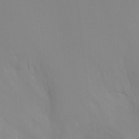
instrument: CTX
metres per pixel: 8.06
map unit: Ht
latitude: -4.7085
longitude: -24.9891
